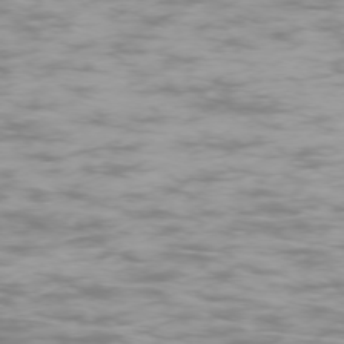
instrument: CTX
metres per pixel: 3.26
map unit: Ap
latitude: -74.9542
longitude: -76.8758
